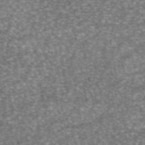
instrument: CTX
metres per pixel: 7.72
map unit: eAb
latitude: 45.7260
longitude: 104.1417
